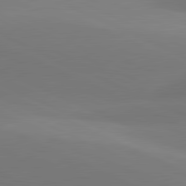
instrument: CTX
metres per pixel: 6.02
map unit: lApd
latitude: 81.5749
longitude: 144.6896
